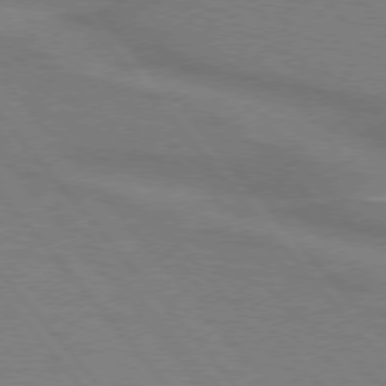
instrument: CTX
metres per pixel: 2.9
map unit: lApd
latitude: 75.1403
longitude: -80.8947
